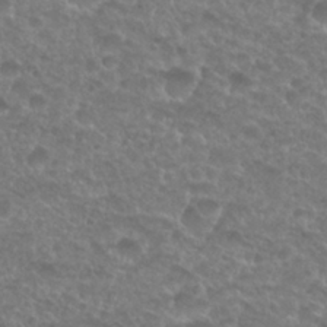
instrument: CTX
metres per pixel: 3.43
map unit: Nhu
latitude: 27.4427
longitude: -52.3090
